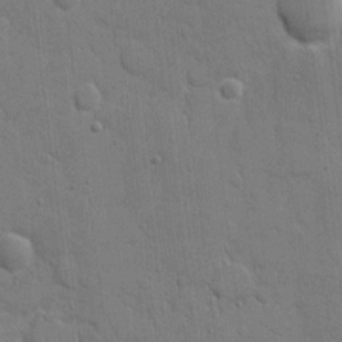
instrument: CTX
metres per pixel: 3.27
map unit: eHh
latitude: 8.8947
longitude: -67.6693
